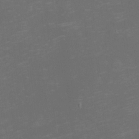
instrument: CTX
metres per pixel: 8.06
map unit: eHh
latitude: -1.5399
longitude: -79.0270
